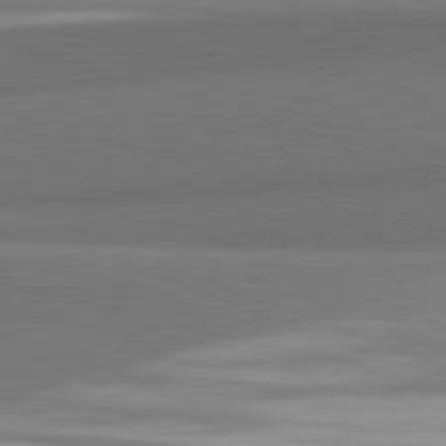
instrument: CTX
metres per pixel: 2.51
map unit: lApd
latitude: 82.0822
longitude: 152.0850
